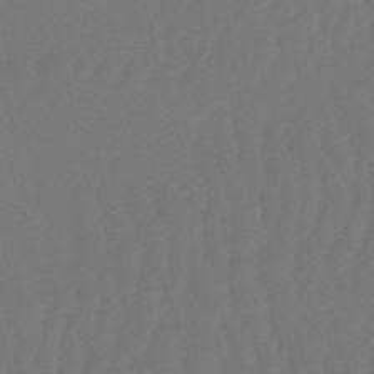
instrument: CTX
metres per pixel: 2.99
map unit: eHb
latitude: -51.2187
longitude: 77.4832
